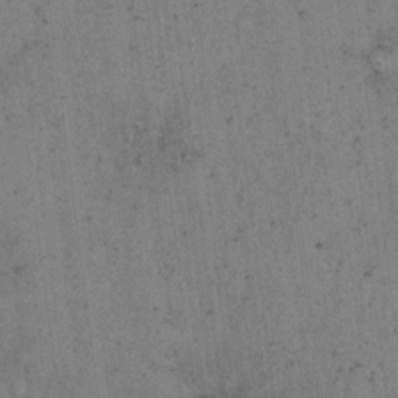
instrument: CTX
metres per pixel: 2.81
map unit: Hto
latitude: 8.3090
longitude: -59.1781
